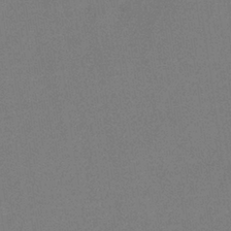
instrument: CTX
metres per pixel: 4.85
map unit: lHb
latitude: -35.3699
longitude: 68.2739
